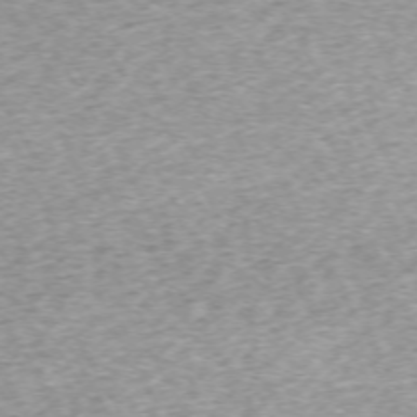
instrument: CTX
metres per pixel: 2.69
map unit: Hpe
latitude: -71.3132
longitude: 13.8045
